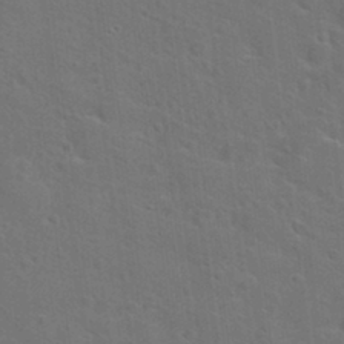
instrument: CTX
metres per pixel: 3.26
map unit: Hto
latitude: 23.6316
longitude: -47.7261
